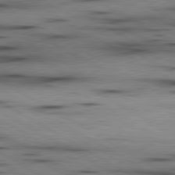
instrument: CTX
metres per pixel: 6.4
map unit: lApd
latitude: 80.0255
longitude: 157.5777
